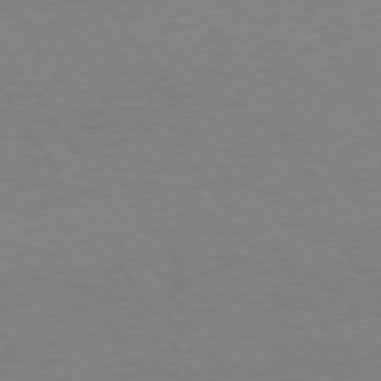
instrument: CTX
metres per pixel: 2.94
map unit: Hpe
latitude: 73.7828
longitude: -140.2522
